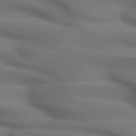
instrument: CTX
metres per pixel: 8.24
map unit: lApd
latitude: 71.7638
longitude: -51.5560
